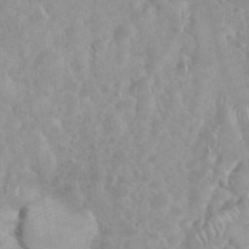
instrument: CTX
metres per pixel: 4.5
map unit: eHh
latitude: 35.6127
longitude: -61.8583
